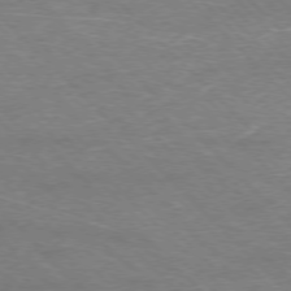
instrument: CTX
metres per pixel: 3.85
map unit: Hpe
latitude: -77.1998
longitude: -12.0255
